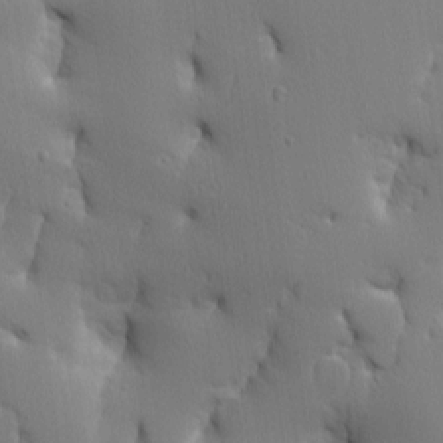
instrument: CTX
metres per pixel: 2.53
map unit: Hve
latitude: 2.7435
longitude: -121.1970
